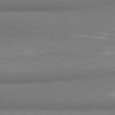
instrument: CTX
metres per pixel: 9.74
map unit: lApd
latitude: 80.9703
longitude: 164.2362
